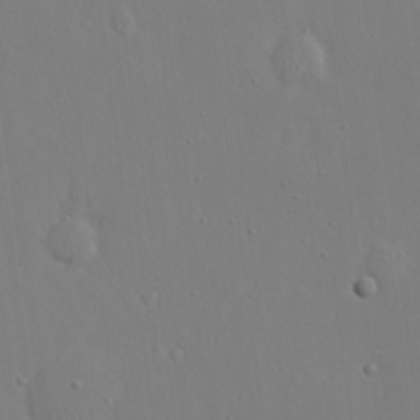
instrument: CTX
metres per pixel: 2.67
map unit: eHh
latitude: 20.5546
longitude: -72.2712
